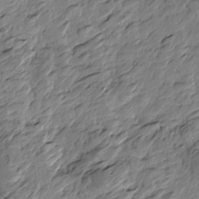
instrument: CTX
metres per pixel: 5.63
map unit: Htu
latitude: -2.9163
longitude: -178.7624
